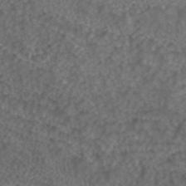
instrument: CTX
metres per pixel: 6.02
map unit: ANa
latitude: 43.1403
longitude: 23.9556
